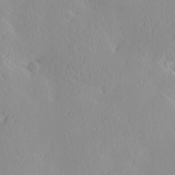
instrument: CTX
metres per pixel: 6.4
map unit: Ave
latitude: 17.8961
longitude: -137.7639
